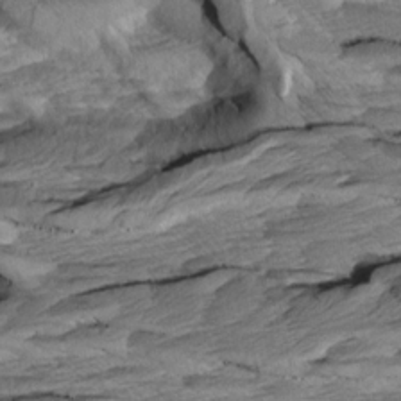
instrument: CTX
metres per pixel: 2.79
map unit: Aa
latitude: 8.1200
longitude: -133.6694
